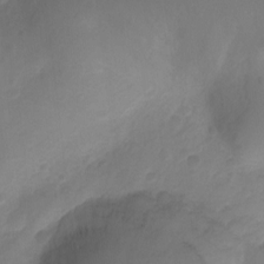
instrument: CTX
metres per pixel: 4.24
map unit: Ht
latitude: -10.8597
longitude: -35.4993
